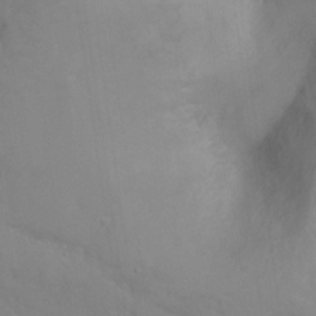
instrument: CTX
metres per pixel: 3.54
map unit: Hto
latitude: -2.6896
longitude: -33.7828
